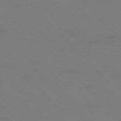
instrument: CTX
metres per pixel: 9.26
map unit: Ap
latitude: -75.4644
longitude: -78.5357
